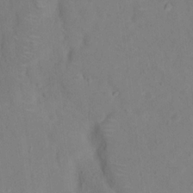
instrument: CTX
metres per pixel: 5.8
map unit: Nhu
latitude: 13.5560
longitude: -36.4034
